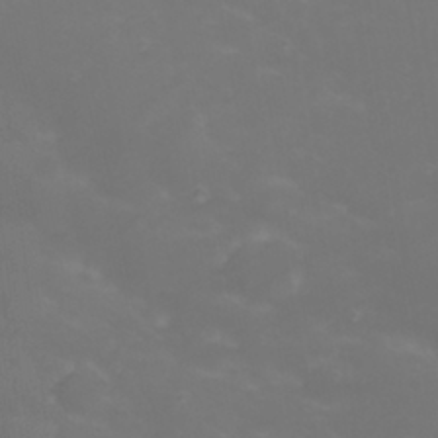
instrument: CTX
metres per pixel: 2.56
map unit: Nhu
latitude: 22.2711
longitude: -65.1592
